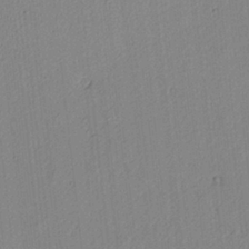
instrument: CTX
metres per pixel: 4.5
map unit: lAvf
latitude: 6.3089
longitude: 165.4455
